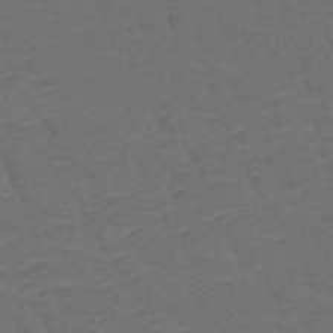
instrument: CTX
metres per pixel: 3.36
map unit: HNb
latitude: -50.2361
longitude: -47.9339
